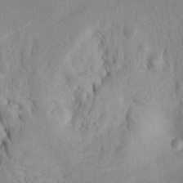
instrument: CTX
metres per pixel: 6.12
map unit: Htu
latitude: -4.5196
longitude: 151.5210
